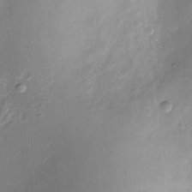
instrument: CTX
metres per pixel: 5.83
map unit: Nve
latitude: -7.4643
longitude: 175.0108
